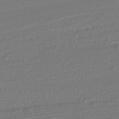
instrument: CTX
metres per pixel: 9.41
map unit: HNhu
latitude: -41.7100
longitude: 106.0661
